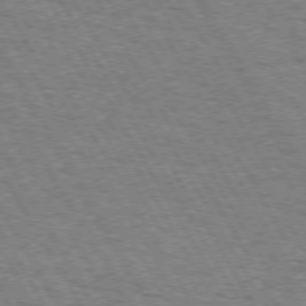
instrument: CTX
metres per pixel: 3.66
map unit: Hpe
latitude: 73.0837
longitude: -142.8002
